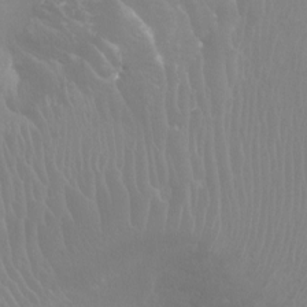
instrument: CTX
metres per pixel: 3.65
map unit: Ht
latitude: -4.4818
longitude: -18.7813
